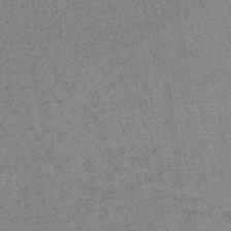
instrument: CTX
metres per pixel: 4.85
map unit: lHb
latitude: -40.8219
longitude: 71.4455
